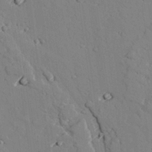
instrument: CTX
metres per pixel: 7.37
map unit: lAvf
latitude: 26.1956
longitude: -110.4979
